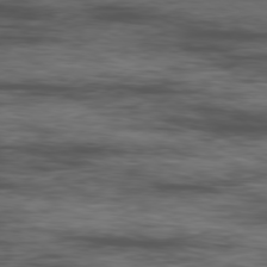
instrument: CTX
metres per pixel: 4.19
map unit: Ap
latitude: -80.0283
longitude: -91.3860
